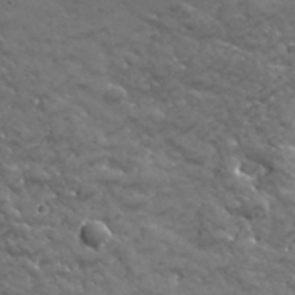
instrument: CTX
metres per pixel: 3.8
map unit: lHvf
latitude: 35.4426
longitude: -91.4237
